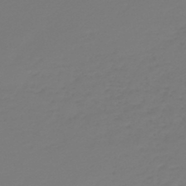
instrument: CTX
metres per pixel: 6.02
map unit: lHb
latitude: -47.0486
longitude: 65.5210
